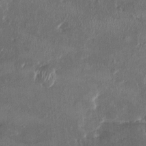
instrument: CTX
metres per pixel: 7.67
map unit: HNhu
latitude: 3.9906
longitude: -6.0255
